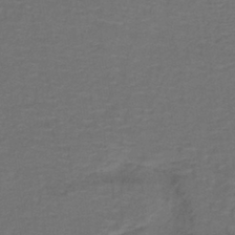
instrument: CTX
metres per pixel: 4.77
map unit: lHb
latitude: -39.4832
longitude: 58.0849
